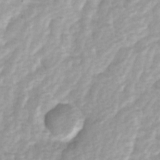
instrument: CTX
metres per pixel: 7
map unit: Ave
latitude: 1.3859
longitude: -112.3656
